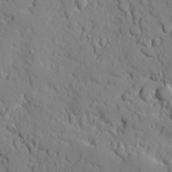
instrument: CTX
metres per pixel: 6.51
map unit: Ave
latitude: 11.0270
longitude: -101.3293
